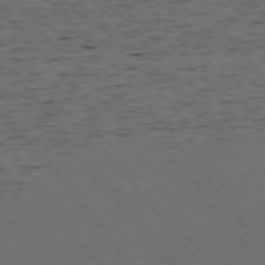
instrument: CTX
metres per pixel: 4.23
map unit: Ap
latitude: -76.1039
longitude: -62.5357
